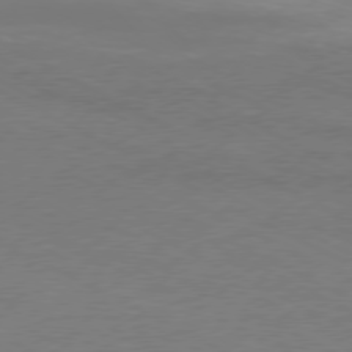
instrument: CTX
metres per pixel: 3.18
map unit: Ap
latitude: -76.9731
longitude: -74.3845
